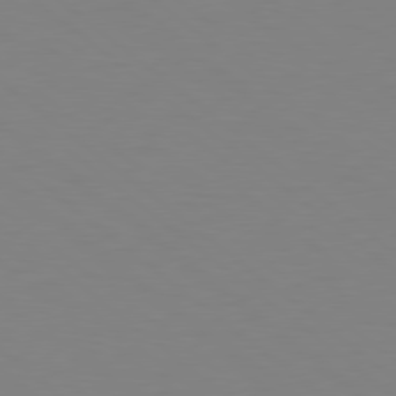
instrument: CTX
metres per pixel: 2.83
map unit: Hpe
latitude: 78.7058
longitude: -166.1388
